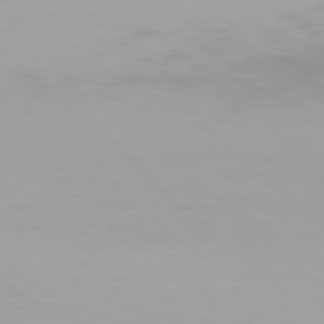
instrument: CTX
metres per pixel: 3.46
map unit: Hpe
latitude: 77.4804
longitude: -132.9892
